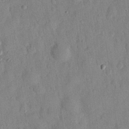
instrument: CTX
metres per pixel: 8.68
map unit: eHh
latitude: 27.1592
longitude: -75.8017
